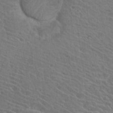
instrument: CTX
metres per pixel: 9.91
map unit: Hto
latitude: 23.3482
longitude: -39.8016
